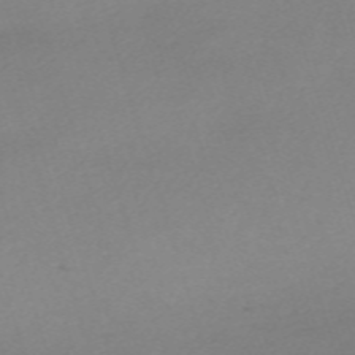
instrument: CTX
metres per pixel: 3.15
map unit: eHh
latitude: -61.7100
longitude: 53.0297
